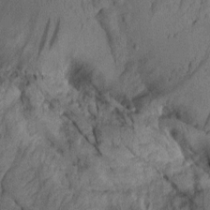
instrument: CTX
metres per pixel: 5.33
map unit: Aa
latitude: 8.8002
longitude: -128.2900
